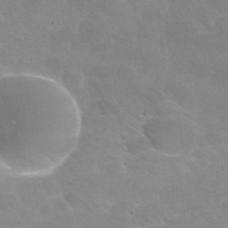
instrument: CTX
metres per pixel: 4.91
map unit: Nhu
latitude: 25.3292
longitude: -54.7057
